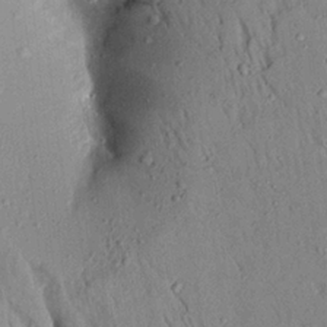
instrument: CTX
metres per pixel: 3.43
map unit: Aa
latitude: 19.4237
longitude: -147.4049
